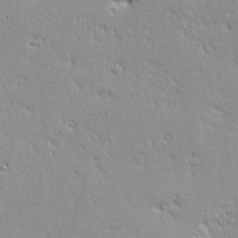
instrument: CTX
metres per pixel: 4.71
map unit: Ave
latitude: 20.7058
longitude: -137.1403
